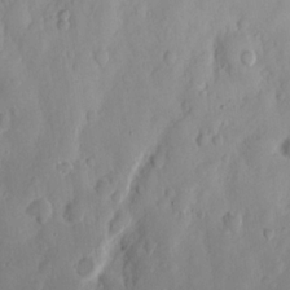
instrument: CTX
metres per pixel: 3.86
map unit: Nhu
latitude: 13.7261
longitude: -73.1593
